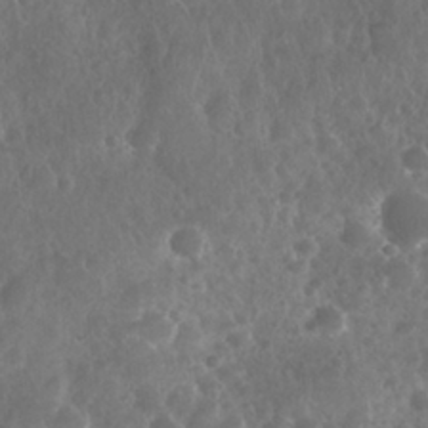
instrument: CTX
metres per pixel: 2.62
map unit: Nhu
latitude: 28.0633
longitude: -63.8017
